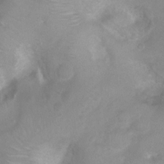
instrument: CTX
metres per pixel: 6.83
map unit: Nhu
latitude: 3.2726
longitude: -24.8757
